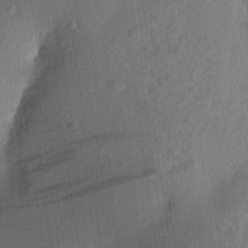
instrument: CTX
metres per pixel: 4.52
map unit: Aa
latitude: 20.8569
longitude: -147.2915
